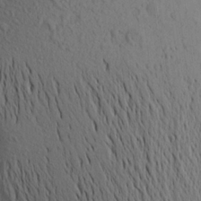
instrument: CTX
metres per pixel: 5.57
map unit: Aa
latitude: 19.4993
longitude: -149.2159
